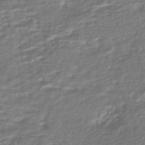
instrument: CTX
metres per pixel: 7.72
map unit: HNhu
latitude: -45.6722
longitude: 100.1227
